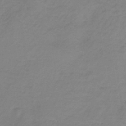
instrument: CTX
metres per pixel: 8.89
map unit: HNb
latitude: -33.5022
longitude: 61.1998
